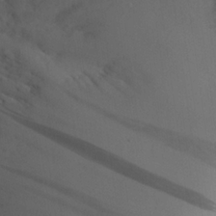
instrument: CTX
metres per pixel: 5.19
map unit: Aa
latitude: 22.4790
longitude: -145.8394
